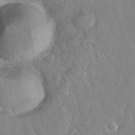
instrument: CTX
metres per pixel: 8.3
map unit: eHh
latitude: 33.2159
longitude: -59.8961
